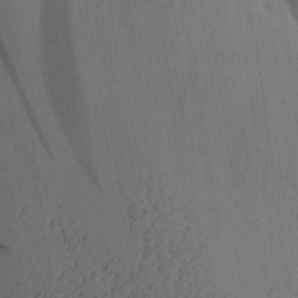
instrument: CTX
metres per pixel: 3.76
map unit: Aa
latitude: 26.5168
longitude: -137.7072
